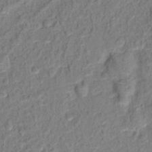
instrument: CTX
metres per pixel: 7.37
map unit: Hto
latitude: 13.1592
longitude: -38.4979
